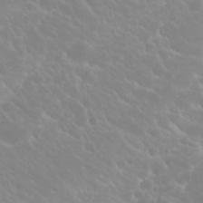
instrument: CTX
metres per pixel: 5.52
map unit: Nhu
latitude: 23.6883
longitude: -63.6883
